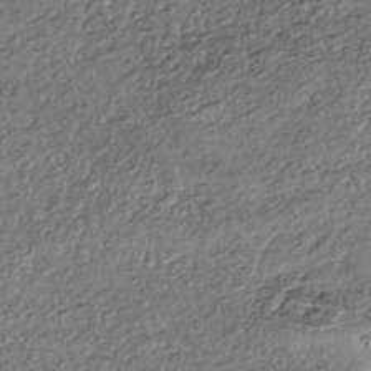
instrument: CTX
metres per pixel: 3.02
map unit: eHh
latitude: -43.6721
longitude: 121.8422
